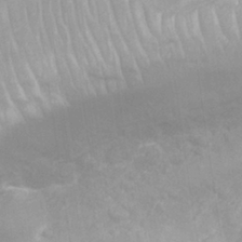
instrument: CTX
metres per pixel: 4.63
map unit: Nhu
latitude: 26.5357
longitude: -62.4034
